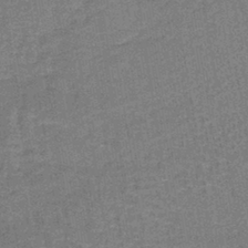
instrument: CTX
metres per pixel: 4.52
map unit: lHb
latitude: -40.7085
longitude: 57.5210
